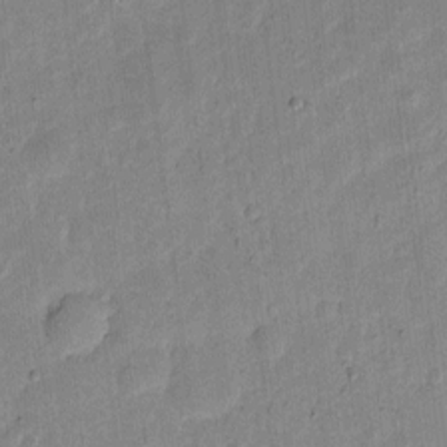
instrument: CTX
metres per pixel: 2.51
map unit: eHh
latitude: 5.1592
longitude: -71.1781
